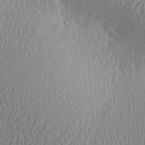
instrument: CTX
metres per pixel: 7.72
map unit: Aa
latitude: 26.9514
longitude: -137.2159
